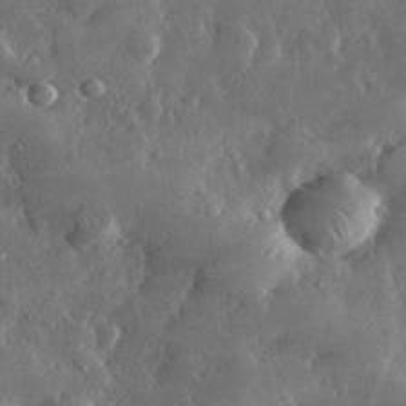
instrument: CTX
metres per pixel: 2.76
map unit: lHvf
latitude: 32.7813
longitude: -90.1200
